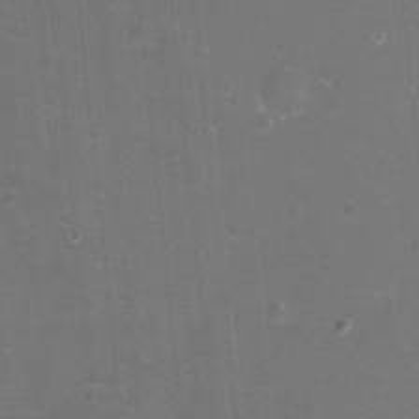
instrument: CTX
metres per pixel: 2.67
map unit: eHh
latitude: -11.9367
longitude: -60.9891
